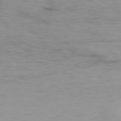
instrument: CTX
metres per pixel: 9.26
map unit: Ap
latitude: -76.3684
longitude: -69.5938
